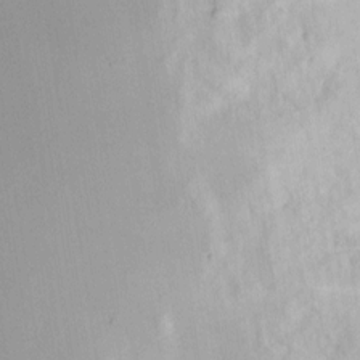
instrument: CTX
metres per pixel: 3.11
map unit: eHh
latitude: 3.4804
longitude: -77.4993
